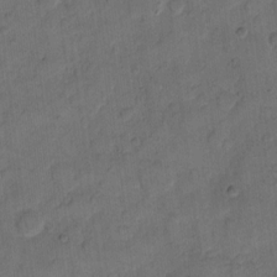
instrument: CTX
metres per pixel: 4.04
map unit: eHh
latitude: 13.4427
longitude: -65.8772
